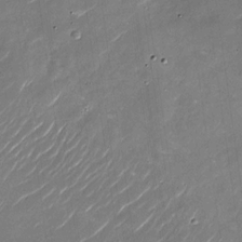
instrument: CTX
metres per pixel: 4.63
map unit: Nhu
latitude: -28.9164
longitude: -75.3671
